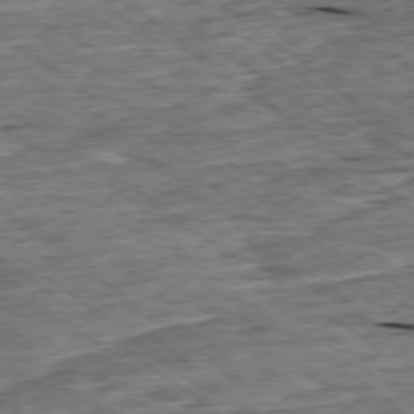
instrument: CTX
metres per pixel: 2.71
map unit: Ap
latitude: -79.1242
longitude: -86.6868
